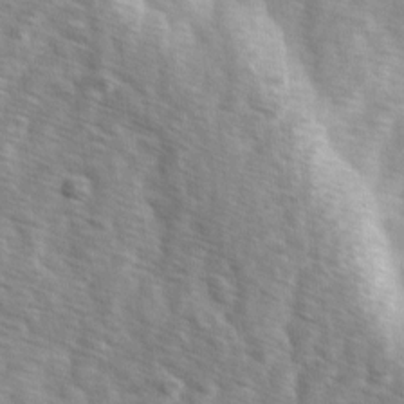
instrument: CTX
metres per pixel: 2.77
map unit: Ave
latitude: 1.5560
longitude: -112.1956
